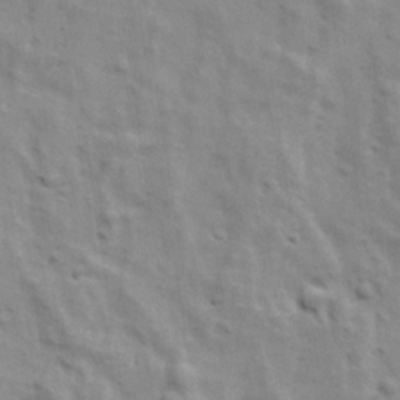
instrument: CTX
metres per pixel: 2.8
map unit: Ave
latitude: 17.4615
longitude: -132.9514
